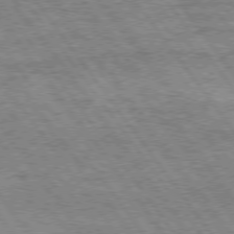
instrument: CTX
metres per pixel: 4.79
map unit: Hpe
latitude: 75.1592
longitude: -155.8583
